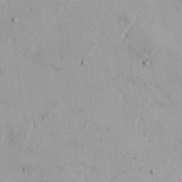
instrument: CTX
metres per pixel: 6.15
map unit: Nhu
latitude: 17.8583
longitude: -73.5183
